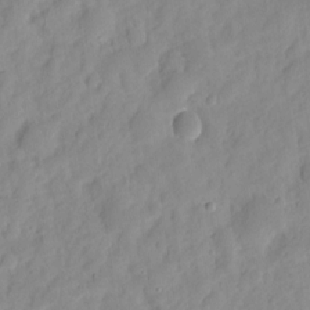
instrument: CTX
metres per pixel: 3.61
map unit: eHh
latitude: 8.2145
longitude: -74.6679
